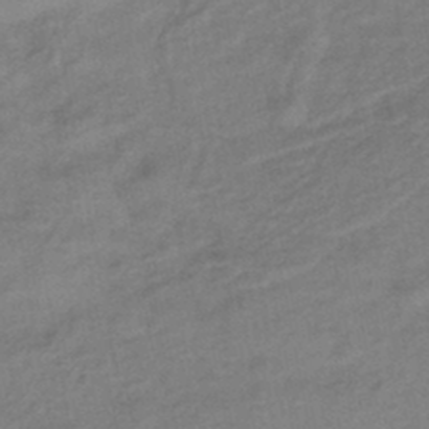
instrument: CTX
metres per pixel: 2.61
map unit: eHb
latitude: -41.6911
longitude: 82.8408
